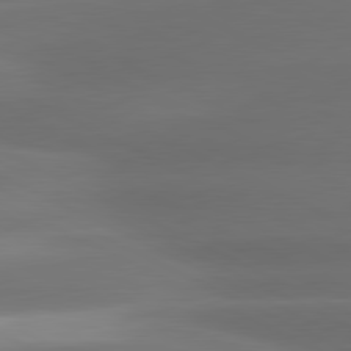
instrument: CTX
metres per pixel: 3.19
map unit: lApd
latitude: 81.0458
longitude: -141.9906
